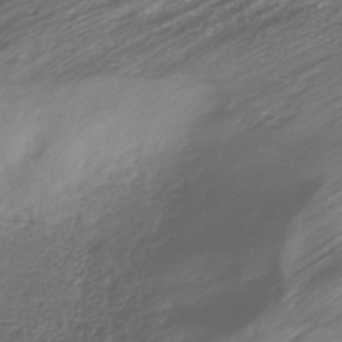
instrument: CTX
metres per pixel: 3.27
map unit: HNhu
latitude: -41.2754
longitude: 100.2550
